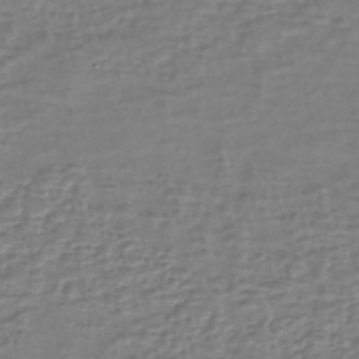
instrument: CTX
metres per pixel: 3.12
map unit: eHh
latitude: -40.4251
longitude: -28.3089
